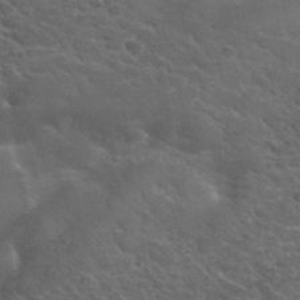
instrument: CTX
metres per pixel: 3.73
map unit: Hto
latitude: 33.5749
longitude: -50.1577
